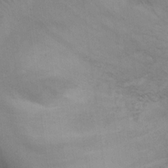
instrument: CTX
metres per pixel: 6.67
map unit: Ht
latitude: 13.8961
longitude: -41.4237
